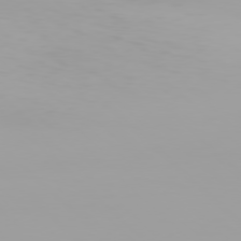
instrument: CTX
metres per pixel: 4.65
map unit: Hpe
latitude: 77.4048
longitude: -137.3104
